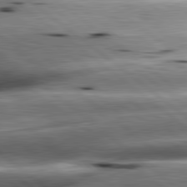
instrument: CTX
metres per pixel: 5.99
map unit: lApd
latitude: 80.6868
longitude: -143.4238
